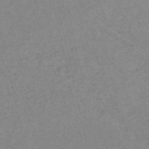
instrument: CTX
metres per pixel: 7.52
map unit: HNb
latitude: -54.5385
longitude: -42.3089
